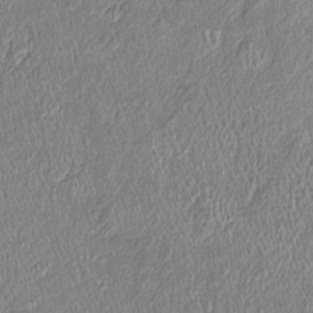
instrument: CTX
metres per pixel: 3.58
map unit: Htu
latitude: -6.0850
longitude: 159.2376
